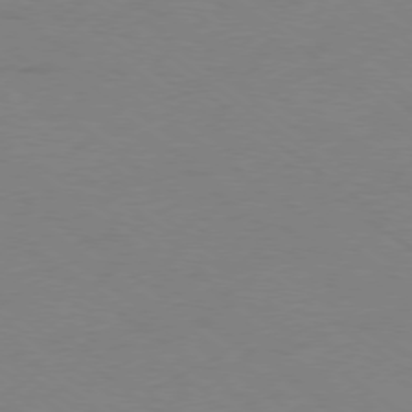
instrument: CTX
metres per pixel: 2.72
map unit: Ap
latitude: -78.4818
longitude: -75.4238
